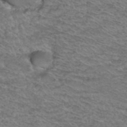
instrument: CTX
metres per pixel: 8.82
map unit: Hto
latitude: 38.1767
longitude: -45.3292
